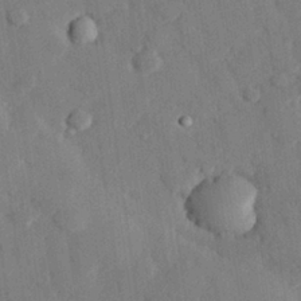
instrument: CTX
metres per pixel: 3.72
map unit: eHh
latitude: 28.0822
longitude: -80.4979
